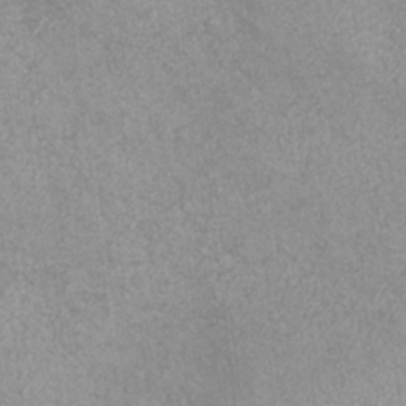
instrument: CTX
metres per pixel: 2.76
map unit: eHh
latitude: -7.0675
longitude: -77.5938
